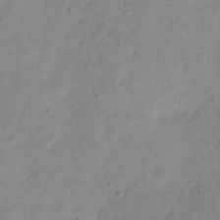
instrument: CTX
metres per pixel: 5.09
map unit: Hve
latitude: -33.1054
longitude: 90.1606
